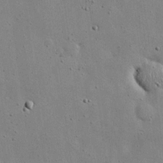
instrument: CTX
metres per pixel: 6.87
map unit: eHh
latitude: 20.4034
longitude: -71.8583
